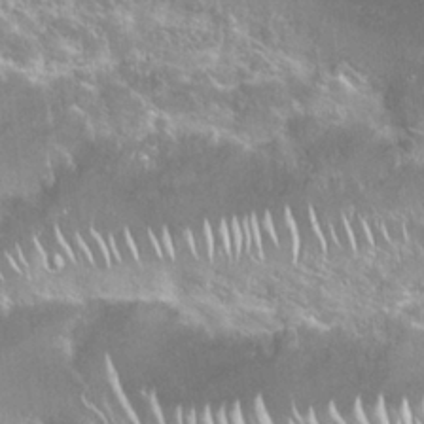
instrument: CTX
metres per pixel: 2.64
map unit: Nhu
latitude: 24.5356
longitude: -60.9702
